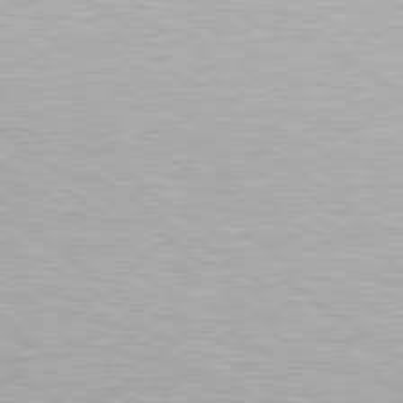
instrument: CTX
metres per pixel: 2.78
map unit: Hpe
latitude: 79.4049
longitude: -154.1578
